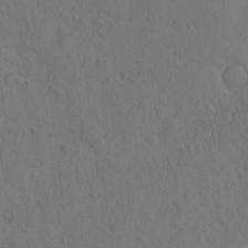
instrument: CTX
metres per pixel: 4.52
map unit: eHh
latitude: -2.5195
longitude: 18.5952
